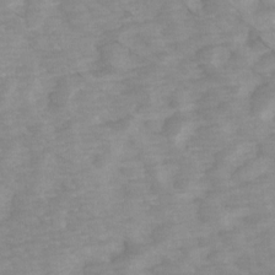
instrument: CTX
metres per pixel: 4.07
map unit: Ave
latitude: 14.3279
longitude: -103.5182
